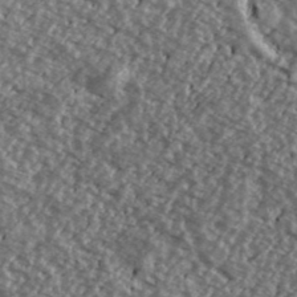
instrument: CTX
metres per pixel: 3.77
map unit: Ave
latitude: 40.0255
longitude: -111.5371
